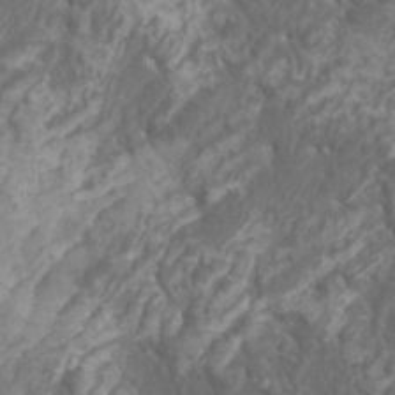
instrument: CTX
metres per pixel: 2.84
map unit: Htu
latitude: -11.2187
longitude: -73.4426
